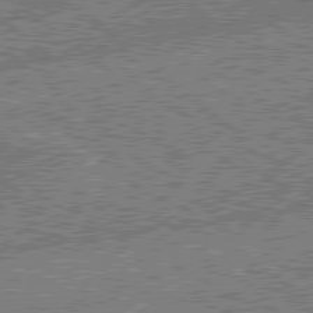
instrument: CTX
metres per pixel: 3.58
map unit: lApd
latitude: 79.0648
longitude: -143.6694
